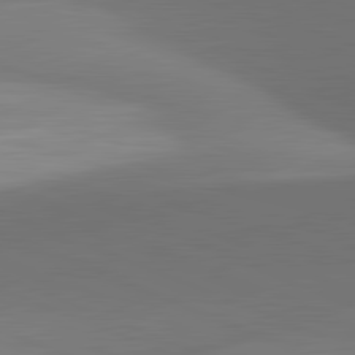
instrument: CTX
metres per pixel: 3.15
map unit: lApd
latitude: 81.8772
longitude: 129.5966
